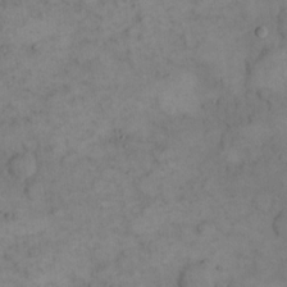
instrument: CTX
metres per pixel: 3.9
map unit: eHh
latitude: 14.6302
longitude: -67.6316
